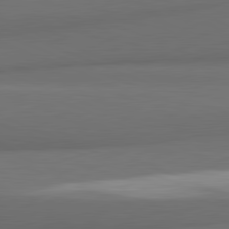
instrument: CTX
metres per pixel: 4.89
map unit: lApd
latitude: 81.8016
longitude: 170.5763
